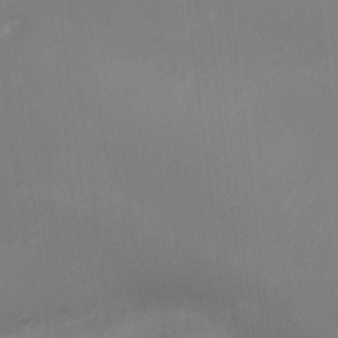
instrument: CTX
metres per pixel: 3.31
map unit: Ht
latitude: 1.2726
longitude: -20.0255
